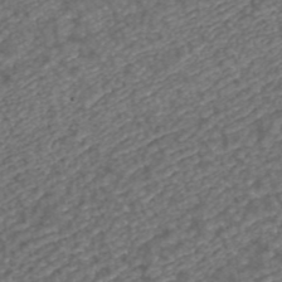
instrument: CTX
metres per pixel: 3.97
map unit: ANa
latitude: 43.1592
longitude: 25.1620
